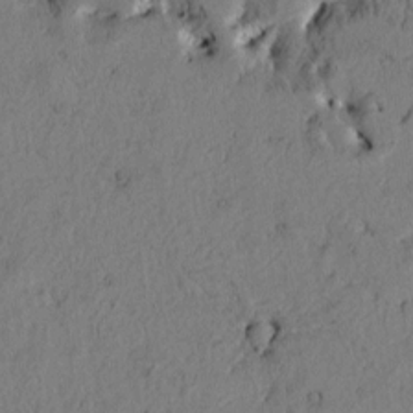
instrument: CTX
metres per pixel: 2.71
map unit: Htu
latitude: -3.0297
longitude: 167.1620
